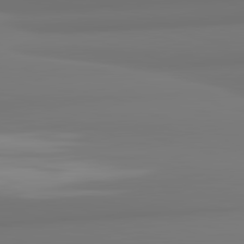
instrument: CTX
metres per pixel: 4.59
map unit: lApd
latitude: 82.1955
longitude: 175.6154
